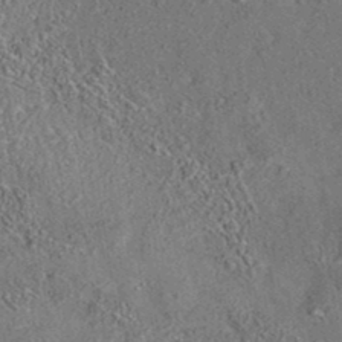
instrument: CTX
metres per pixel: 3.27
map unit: eAb
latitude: 35.5182
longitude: 113.4832
